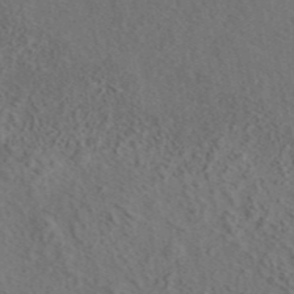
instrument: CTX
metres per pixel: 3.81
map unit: eAb
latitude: 43.5938
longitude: 114.6518
